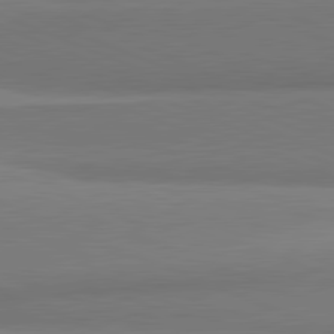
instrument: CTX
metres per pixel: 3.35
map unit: lApd
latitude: 81.8583
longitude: 162.6518
